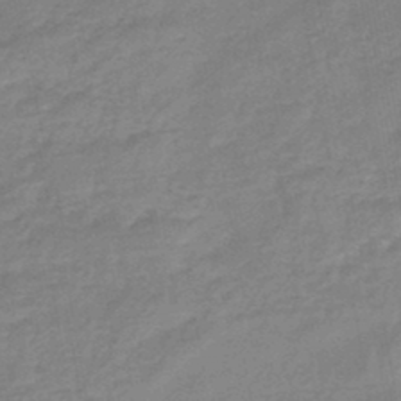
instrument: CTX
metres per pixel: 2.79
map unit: eHb
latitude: -45.2565
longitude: 81.8612
